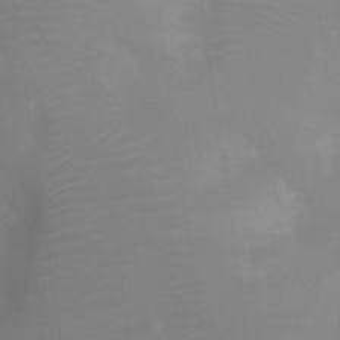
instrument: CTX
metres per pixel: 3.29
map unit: Ht
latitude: -7.1809
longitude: -19.6316
